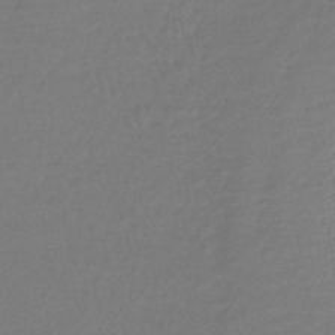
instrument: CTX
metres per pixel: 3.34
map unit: lHb
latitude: -42.5573
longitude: 68.9730
